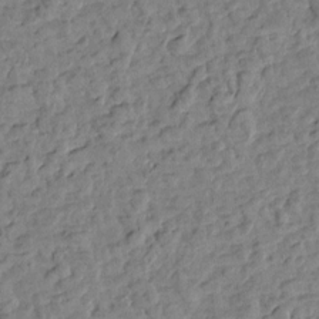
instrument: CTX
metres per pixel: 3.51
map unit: Htu
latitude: 0.9891
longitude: -179.5938
